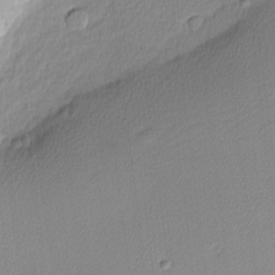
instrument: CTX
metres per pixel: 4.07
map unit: Nhu
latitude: 0.5545
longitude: -78.4979
